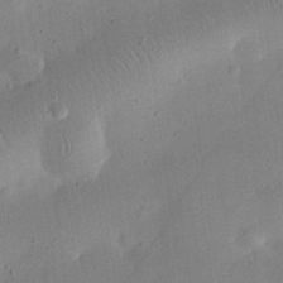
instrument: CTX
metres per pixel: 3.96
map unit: eHh
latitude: 25.5560
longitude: -67.9339
